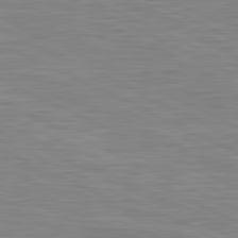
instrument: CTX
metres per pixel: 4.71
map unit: lApd
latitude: 81.3482
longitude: -169.6316
